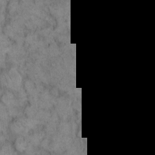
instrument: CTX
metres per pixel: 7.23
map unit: eHh
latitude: 12.3845
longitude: -64.4034
